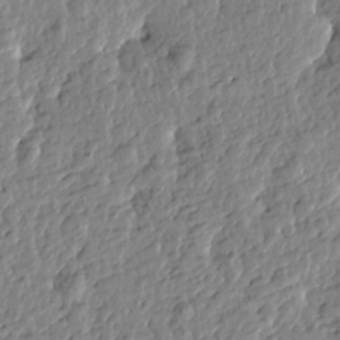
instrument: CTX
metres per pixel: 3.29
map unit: Htu
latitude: -0.5385
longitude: -178.5357
